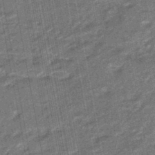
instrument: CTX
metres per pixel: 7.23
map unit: eHb
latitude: -45.6533
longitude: 89.1431
